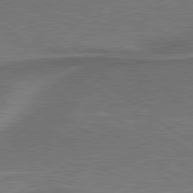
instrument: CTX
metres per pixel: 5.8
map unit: lApd
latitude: 79.5749
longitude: 171.6533
